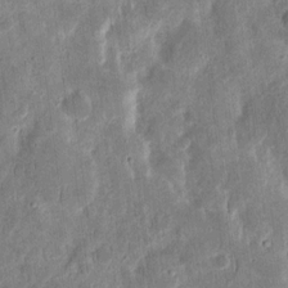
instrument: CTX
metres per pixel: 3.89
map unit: eHh
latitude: 12.3278
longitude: -73.5938
